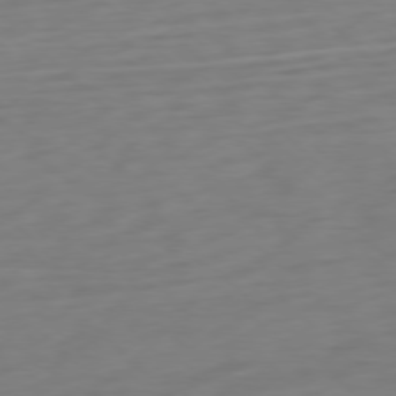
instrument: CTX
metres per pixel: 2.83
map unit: Ap
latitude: -77.5777
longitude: -78.3845
